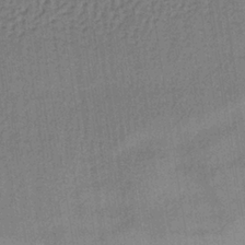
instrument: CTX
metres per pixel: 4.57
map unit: lHb
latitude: -35.5966
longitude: 70.8975
